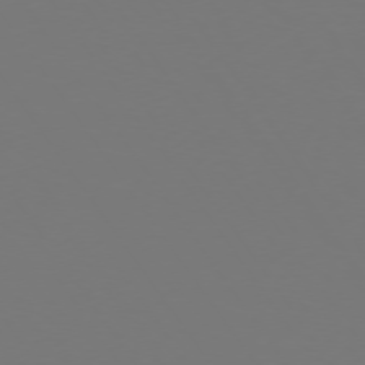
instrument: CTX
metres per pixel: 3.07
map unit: Hpe
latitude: 73.8206
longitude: -123.2537
